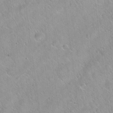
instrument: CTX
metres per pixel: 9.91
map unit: Hto
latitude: 20.5357
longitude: -53.5749
